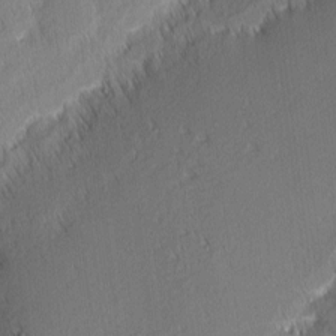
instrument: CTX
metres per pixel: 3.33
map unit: Nhu
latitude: 1.6127
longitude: -78.1200
